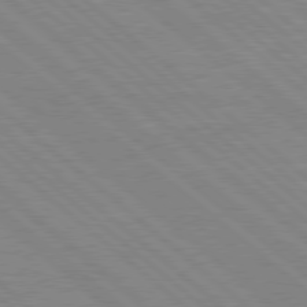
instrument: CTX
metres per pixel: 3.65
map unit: Hpe
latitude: 78.1389
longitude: -123.6127
